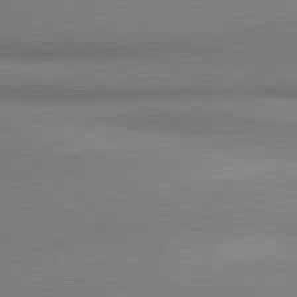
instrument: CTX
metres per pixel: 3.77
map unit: lApd
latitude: 80.5357
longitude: 165.0865
